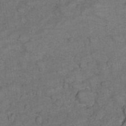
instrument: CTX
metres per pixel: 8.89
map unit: Ht
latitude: 5.8205
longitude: -36.4412
